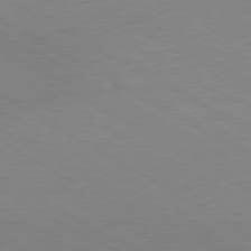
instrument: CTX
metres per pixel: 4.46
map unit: Ap
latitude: -77.6911
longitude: -73.8017
